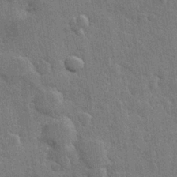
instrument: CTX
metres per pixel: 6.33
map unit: Hve
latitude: 25.7638
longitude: 149.3510
